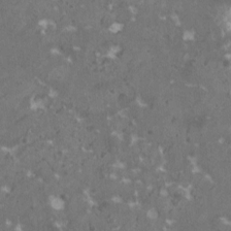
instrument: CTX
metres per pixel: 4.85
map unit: HNhu
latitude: 0.9702
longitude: 6.9164
